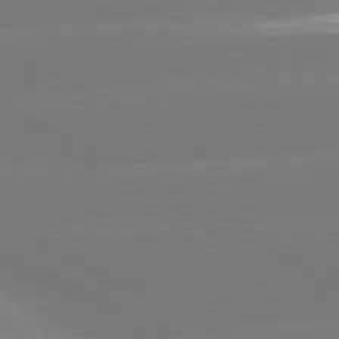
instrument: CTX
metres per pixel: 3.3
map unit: lApd
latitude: 81.0269
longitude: -153.4993
